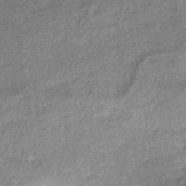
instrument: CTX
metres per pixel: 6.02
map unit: eHb
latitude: -43.9745
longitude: 86.5574
